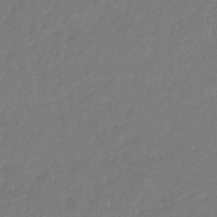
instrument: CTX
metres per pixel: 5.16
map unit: eHb
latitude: -30.3117
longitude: 71.0298
